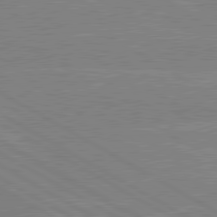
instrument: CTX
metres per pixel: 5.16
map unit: lApd
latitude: 80.4601
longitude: -126.4223
